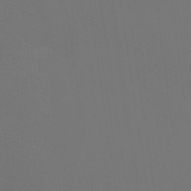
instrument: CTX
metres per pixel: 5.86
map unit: Htu
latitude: -13.7667
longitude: -48.0255
